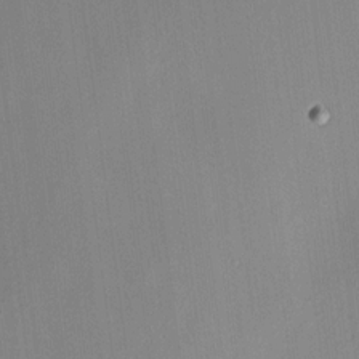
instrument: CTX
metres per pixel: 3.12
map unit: HNhu
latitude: 13.1592
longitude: 12.5007
